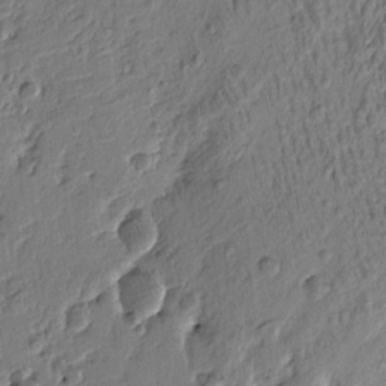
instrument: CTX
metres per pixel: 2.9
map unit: Htu
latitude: -4.7841
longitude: 179.5966
